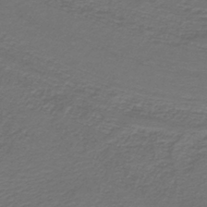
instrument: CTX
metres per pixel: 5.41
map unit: lHb
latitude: -39.7100
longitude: 55.4266
